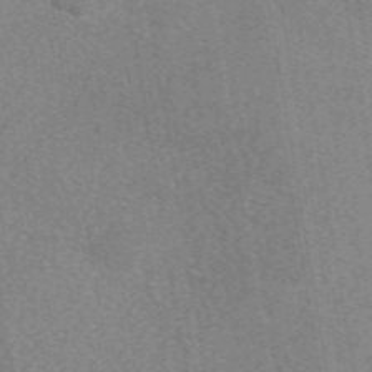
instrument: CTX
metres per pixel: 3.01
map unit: eAb
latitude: 49.4804
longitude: 116.0472
